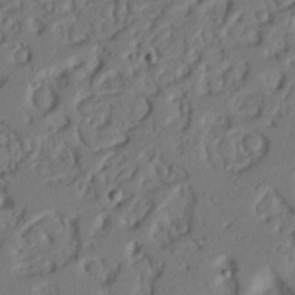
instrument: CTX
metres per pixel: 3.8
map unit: Nhu
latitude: 20.7624
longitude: -77.3481
